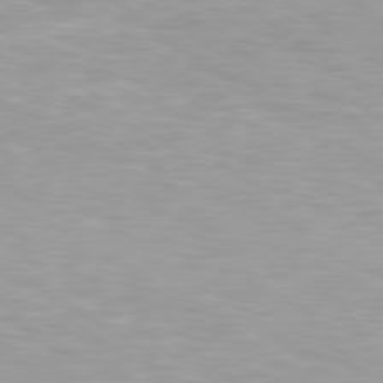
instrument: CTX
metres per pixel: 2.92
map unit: Hpe
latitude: 79.5749
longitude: -129.5182
